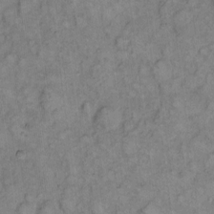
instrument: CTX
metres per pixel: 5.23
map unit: eHh
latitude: 8.0255
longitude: -63.4805
